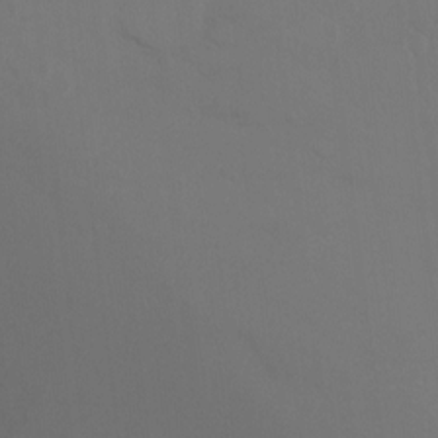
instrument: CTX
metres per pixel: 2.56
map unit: Ht
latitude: -9.6533
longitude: -38.2711
